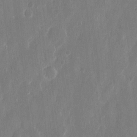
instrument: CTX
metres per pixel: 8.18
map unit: eHh
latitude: 13.7639
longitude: -71.8772
